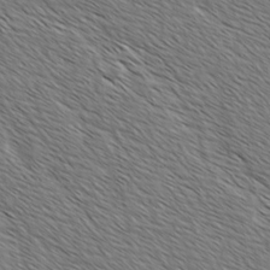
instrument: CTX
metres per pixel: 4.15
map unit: lAvf
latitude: -2.1227
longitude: -113.2537
